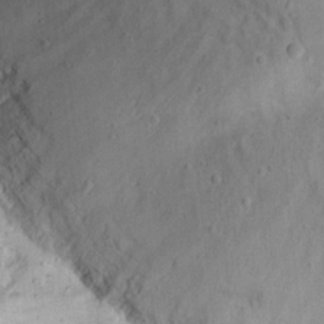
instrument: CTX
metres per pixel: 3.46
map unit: eHh
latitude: 20.7813
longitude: -63.8395
